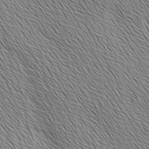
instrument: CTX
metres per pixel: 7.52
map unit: Ave
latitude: 1.9528
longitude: -114.5734
